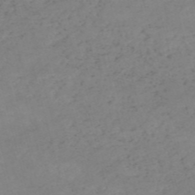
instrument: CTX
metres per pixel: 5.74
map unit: HNb
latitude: -54.2551
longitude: -49.5371
